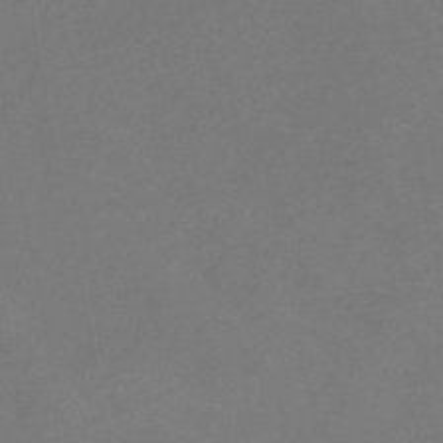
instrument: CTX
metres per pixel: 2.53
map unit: lHb
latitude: -37.8233
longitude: 73.1431
